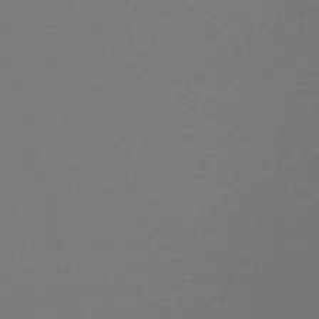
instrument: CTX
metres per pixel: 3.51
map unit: lHb
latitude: -47.9745
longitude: 68.2928
